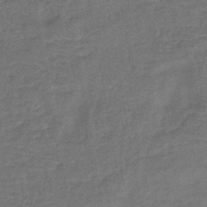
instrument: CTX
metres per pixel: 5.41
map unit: eHb
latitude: -43.1620
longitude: 83.2754
